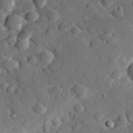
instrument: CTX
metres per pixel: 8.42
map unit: lHvf
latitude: 32.2711
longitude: -85.0270
